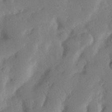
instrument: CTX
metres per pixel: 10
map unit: Nhu
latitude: 19.9906
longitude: -74.3467
